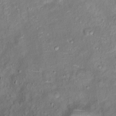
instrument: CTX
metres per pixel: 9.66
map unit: Ht
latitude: 14.1389
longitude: -41.0647
